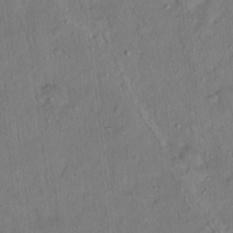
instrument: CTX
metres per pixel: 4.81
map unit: Ht
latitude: 14.5357
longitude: -39.9906
